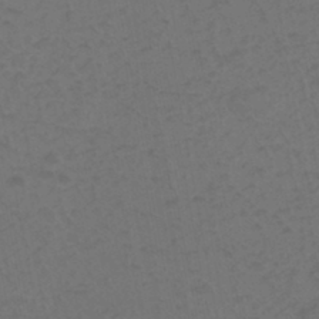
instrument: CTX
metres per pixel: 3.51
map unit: eHh
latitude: -42.7274
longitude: -31.3671
